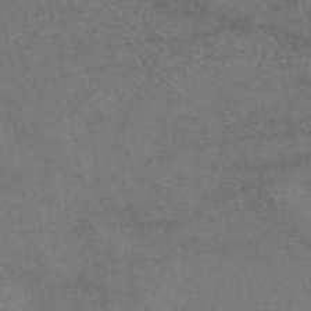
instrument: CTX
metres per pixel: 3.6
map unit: eAb
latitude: 46.4223
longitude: 110.8030
